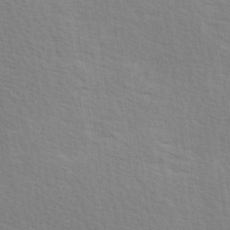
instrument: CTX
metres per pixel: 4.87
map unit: Hve
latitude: 26.0822
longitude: -94.1389
